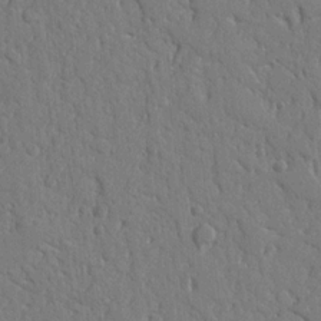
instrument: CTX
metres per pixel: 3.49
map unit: Nhu
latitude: 14.7058
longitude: -78.8380
